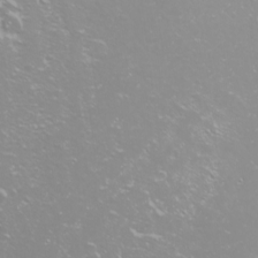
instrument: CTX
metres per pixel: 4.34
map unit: Nhu
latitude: -10.0850
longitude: -68.5357
